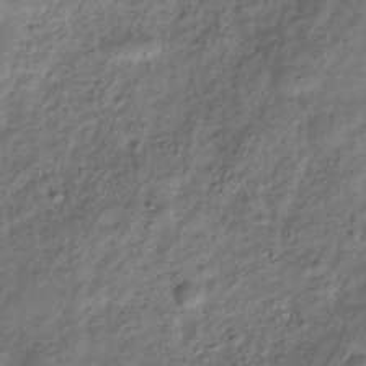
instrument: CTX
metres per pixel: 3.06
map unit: Hve
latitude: -32.8975
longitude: 89.1431
